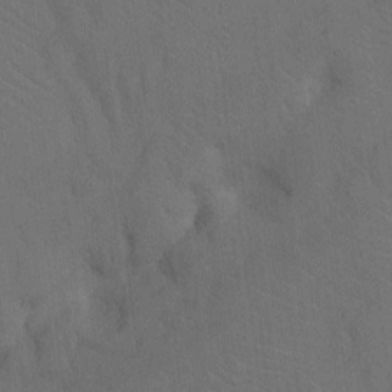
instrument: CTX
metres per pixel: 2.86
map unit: Nhu
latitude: -7.9556
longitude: -68.1011
